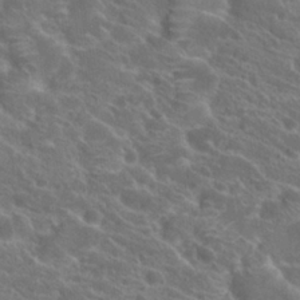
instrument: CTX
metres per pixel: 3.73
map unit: Hto
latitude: 23.6694
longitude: -39.0647
